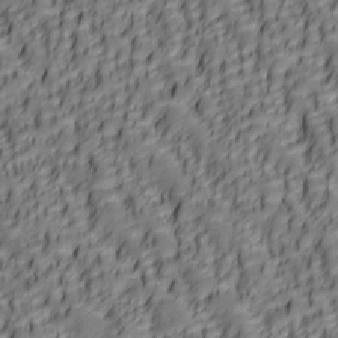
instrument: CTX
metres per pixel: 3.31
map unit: lAa
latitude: 6.2334
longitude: -116.3278
